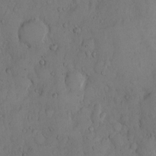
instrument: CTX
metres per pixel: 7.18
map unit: Hto
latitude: 9.2348
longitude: -57.5182
